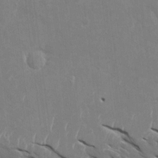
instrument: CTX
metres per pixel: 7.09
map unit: Htu
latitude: 2.8758
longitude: 142.1038
